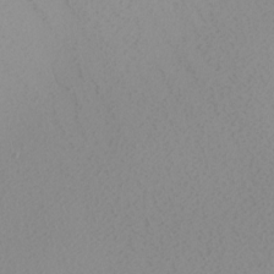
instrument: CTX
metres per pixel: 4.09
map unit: Nhu
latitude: -7.5021
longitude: -94.4601
